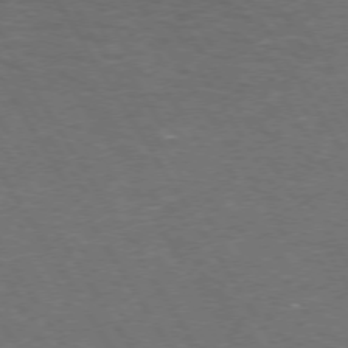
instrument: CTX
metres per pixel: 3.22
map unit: Hpe
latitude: 72.4790
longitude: -124.5923
